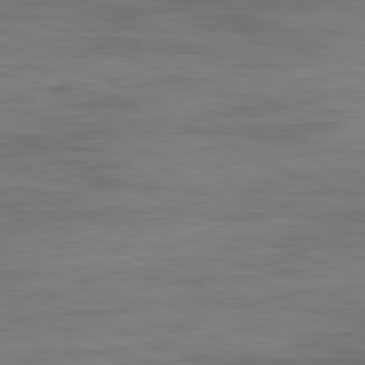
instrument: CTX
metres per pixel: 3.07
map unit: Ap
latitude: -81.8423
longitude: -74.8191
